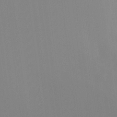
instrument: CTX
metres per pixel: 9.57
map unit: Ht
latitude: -16.2362
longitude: -47.5560
